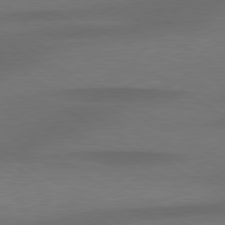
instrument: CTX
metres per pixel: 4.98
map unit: lApd
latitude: 79.4238
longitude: -91.2537
